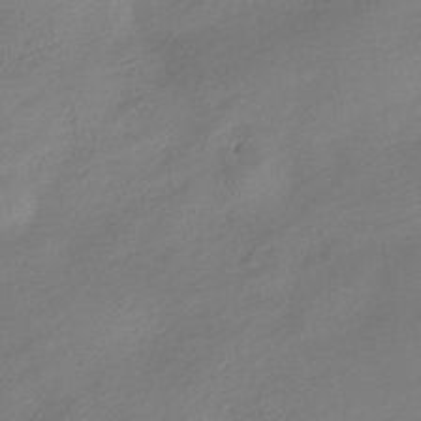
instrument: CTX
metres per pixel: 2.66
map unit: lHb
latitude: -35.8800
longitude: 66.6329
